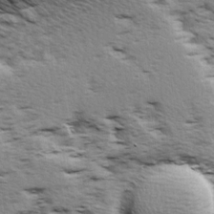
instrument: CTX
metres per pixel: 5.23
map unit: Ave
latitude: 14.7436
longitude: -104.5168
